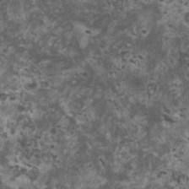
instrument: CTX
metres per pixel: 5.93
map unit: HNhu
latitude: 2.7435
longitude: 3.7477
